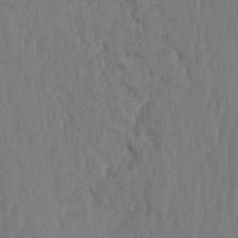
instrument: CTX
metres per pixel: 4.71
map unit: eHh
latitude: -2.2361
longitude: 14.3684
